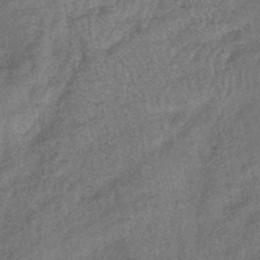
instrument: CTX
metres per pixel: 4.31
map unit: eHb
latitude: -43.2564
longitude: 82.7652
